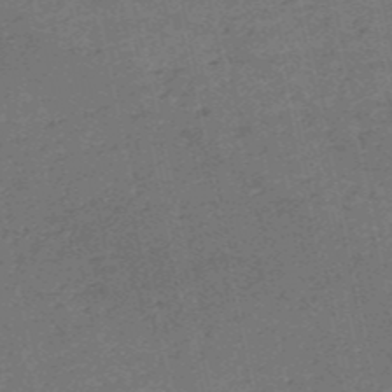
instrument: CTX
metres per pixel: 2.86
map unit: HNb
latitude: -53.7666
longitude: -39.9339
